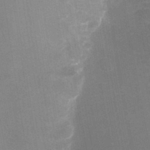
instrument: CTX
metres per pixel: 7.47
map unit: Nhu
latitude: -22.6708
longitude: -56.2333
